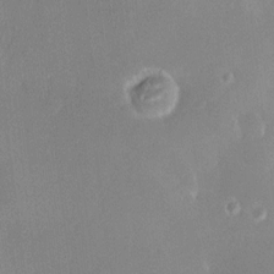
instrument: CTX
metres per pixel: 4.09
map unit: HNhu
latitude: 7.1781
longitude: 7.7477
